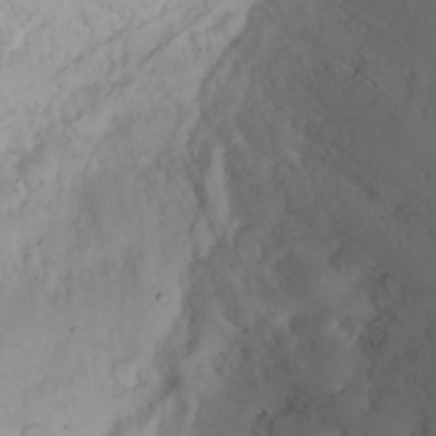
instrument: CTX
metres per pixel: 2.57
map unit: Nhu
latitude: 23.1025
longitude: -62.2901
